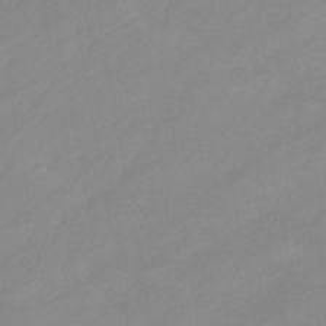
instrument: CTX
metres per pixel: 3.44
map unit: eHb
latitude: -39.3699
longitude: 82.1984
